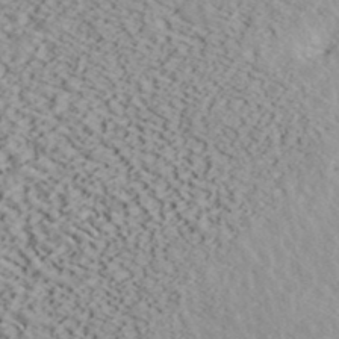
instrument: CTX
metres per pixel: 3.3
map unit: ANa
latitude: 40.4223
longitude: 19.1242
